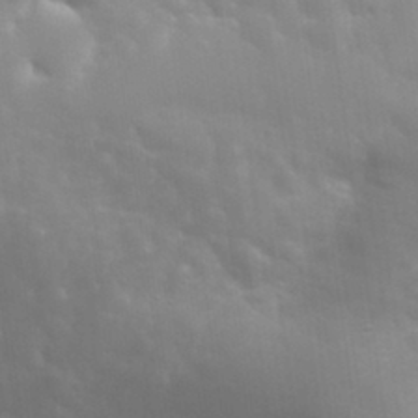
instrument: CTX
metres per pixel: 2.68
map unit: eHh
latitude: 31.4616
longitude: -58.1767
